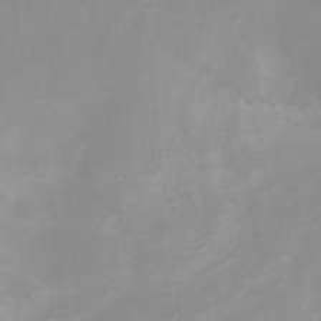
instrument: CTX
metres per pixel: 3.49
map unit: Ht
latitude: 3.1970
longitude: -22.7057
